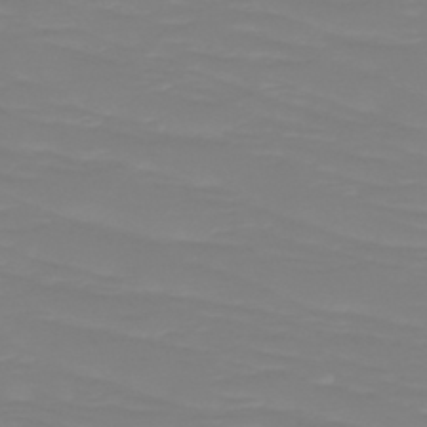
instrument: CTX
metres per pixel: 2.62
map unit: HNb
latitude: -49.2565
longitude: -50.6868
